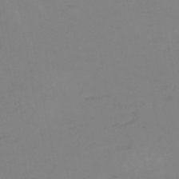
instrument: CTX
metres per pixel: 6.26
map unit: HNb
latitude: -52.3873
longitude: -51.9528
